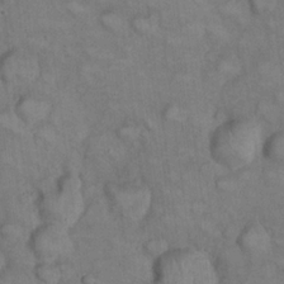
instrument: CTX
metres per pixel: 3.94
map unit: eHh
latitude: 22.4034
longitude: -60.2900
